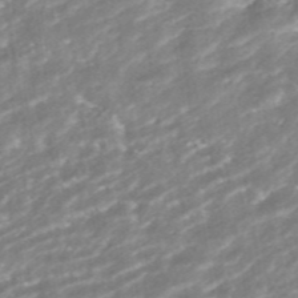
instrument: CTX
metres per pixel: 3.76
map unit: ANa
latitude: -41.3887
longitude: 103.8233
